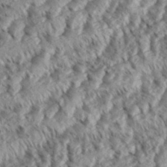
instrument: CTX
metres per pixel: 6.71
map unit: eHh
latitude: 35.9528
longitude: -138.1767
